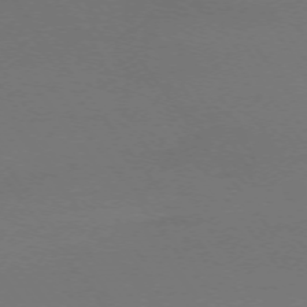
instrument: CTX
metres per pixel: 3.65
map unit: Ap
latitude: -74.1228
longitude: -72.3657
